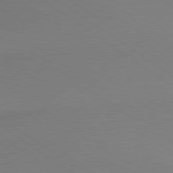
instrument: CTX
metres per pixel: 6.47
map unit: lApd
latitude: 79.1026
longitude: 178.6329
